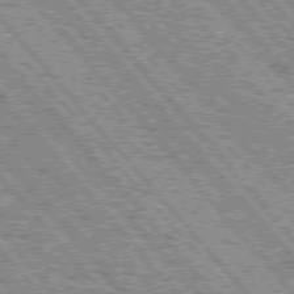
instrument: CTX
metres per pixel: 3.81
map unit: Hpe
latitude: 75.4804
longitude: -157.7260
